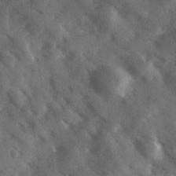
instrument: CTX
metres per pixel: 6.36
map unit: Ave
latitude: 17.8205
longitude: -131.2348
